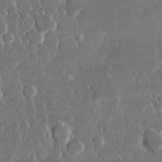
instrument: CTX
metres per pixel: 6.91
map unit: lHvf
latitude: 30.3090
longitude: -93.2537
